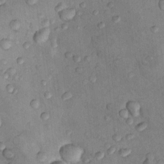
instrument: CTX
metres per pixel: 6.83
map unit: Nhu
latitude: 8.7435
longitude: -25.7071
